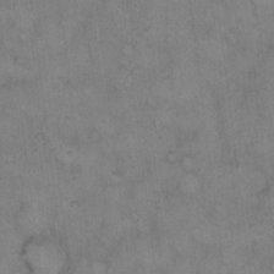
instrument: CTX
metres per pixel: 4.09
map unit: eHh
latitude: 14.2712
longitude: -63.8206
